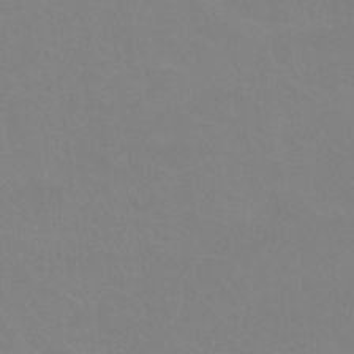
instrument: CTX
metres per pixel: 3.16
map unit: Nhu
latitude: 24.6490
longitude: -53.8395
